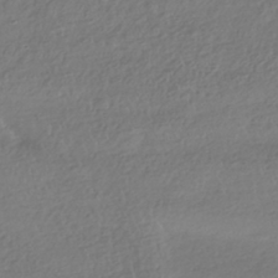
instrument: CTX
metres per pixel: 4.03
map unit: HNhu
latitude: -41.7289
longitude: 98.1606
